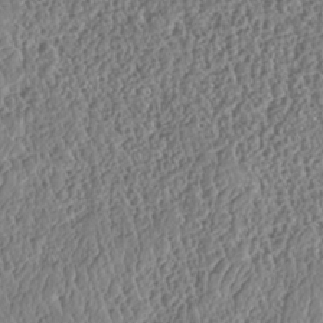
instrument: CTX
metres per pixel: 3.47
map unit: HNhu
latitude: -37.3509
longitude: 33.1809
